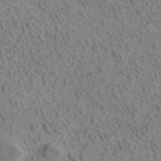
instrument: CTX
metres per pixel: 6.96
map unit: ANa
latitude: 41.3103
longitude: 33.6344
